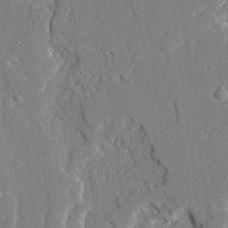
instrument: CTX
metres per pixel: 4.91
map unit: Ave
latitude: 22.0633
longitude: -128.9136
